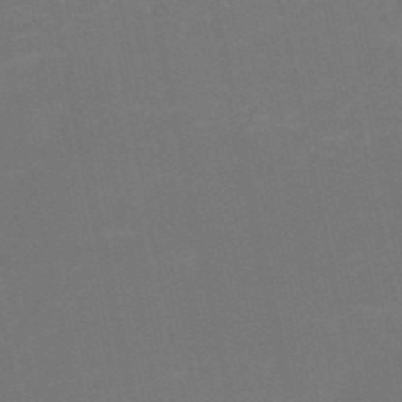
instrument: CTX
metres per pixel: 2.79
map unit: HNb
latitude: -51.3887
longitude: -48.3467
